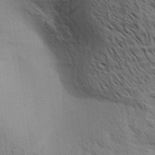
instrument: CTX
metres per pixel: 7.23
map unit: Aa
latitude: 32.2711
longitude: -140.1199
